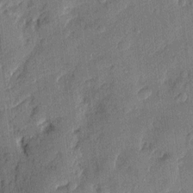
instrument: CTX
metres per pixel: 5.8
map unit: eHh
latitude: 4.4223
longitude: -74.7813
